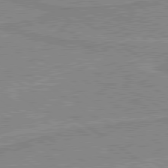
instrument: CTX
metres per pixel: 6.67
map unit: lApd
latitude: 80.0255
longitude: 170.6141
